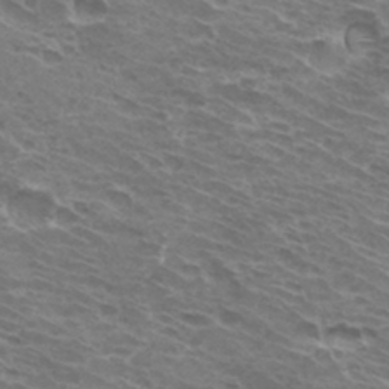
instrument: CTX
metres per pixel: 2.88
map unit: Hto
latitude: 32.3845
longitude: -41.2914
